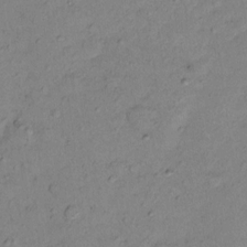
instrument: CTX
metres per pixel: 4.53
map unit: Nhu
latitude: 12.0822
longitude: -29.3104
